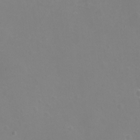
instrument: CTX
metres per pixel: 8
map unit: eHh
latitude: -12.1417
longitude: -59.9906
